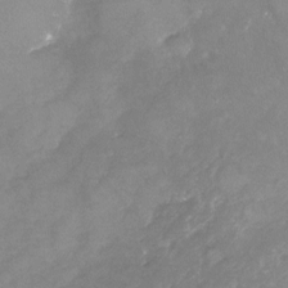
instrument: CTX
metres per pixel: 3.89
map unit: Nhu
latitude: -23.5399
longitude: -57.5749
